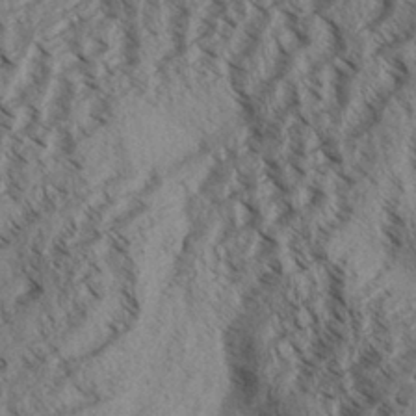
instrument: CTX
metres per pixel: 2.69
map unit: Aa
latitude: 31.4805
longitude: -138.1389
